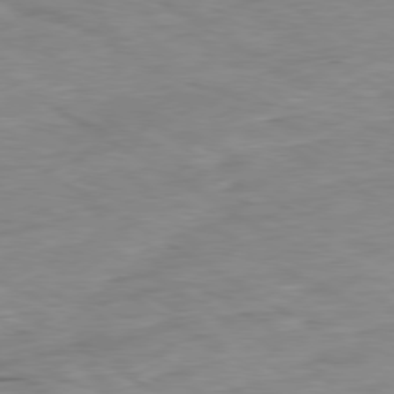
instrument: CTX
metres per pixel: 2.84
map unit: Ap
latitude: -80.0661
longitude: -74.6491
